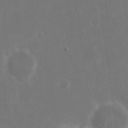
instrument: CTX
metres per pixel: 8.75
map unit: eHh
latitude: 17.7639
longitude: -72.1578
